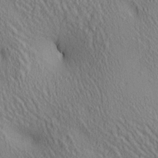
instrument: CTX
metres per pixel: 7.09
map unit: lAa
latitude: 5.0647
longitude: -117.0081
